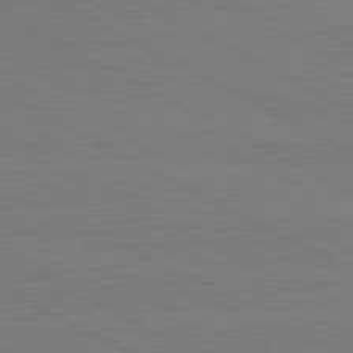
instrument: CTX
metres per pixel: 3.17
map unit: lApd
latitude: 80.7435
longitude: -127.2726
